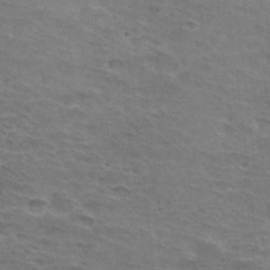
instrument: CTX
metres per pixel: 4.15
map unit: Hto
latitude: 32.8002
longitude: -46.4790
